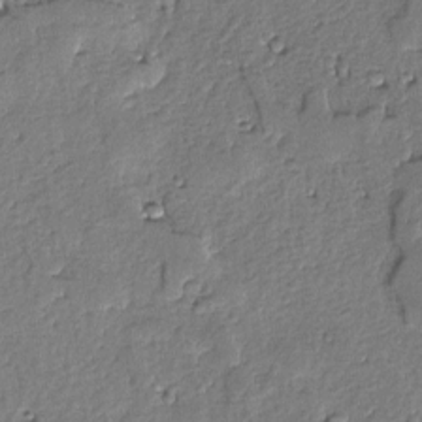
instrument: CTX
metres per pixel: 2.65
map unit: lAvf
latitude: -5.3698
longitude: -113.4615
